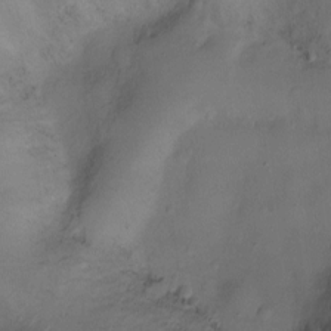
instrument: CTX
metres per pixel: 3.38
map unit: Ht
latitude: -16.9920
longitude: -40.7435
